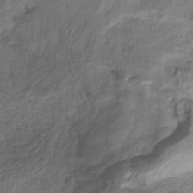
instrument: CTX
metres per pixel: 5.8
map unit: HNb
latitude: -32.6141
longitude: 61.1809
